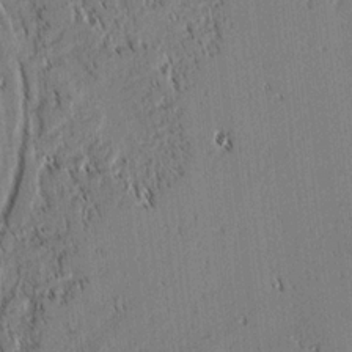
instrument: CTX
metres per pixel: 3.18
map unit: lAvf
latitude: 2.0444
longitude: -106.5924
